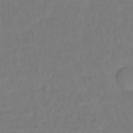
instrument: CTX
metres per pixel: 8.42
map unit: lHb
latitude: -35.2376
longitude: 64.3495
